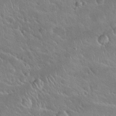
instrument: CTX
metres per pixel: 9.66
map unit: Hto
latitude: 24.7246
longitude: -50.2144
